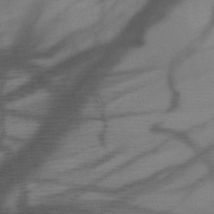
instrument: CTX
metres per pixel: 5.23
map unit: HNb
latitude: -47.5588
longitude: -40.9891
